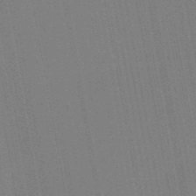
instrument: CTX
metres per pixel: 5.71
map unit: HNb
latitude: -52.4251
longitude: -45.6883
